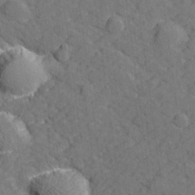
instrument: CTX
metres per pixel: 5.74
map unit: lHvf
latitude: 26.5168
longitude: 142.8408
